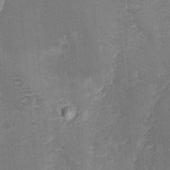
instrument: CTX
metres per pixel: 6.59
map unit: Ave
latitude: -7.1998
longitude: -120.0255
